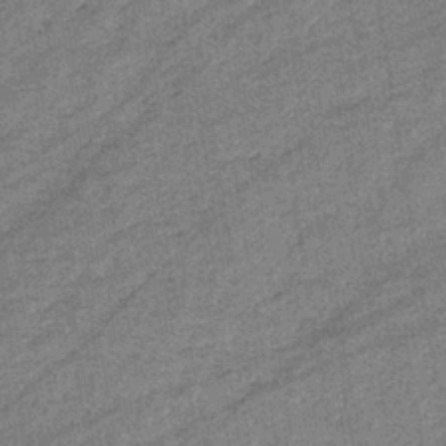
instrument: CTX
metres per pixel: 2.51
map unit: eHb
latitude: -38.5385
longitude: 79.0486
